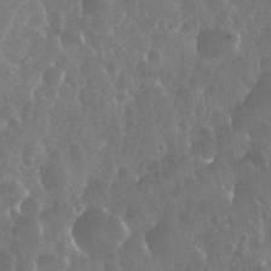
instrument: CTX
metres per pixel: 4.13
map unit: eHh
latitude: 33.8772
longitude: -58.0444
